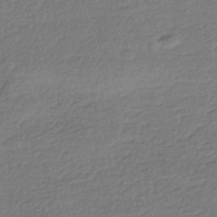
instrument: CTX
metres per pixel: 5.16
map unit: HNhu
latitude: -43.6910
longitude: 97.7100
